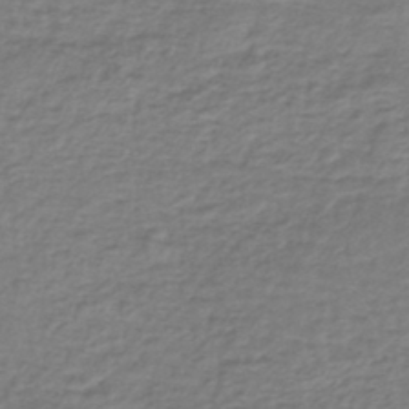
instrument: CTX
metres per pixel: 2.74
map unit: lHb
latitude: -42.1794
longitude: 70.1984
